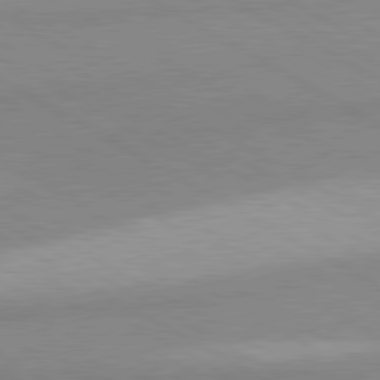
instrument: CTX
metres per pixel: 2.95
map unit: lApd
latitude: 80.4601
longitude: -179.5749
